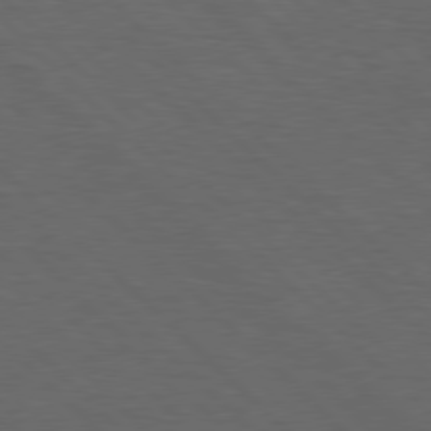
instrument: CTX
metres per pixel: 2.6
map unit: lApd
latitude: 77.4993
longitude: -60.1766
